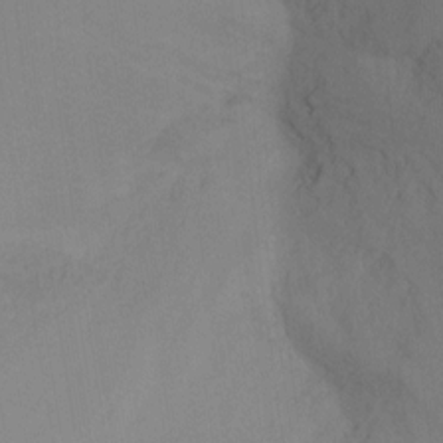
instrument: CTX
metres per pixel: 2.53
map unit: Ht
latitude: -17.0487
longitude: -47.5938
